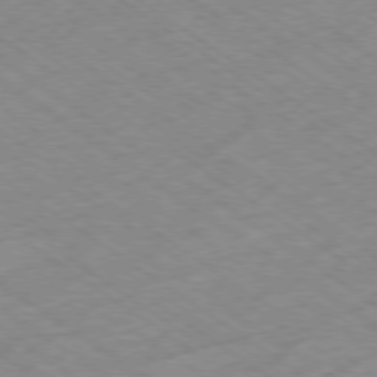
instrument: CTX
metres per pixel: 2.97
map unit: Hpe
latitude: -78.3684
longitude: -21.5749
